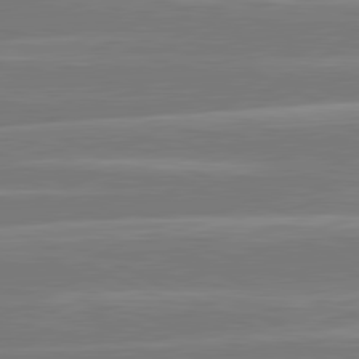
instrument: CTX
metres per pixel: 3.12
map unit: lApd
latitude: 81.1592
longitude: -130.5168
